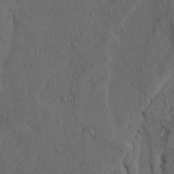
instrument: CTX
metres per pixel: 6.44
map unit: Ave
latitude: 23.4426
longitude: -134.5734
